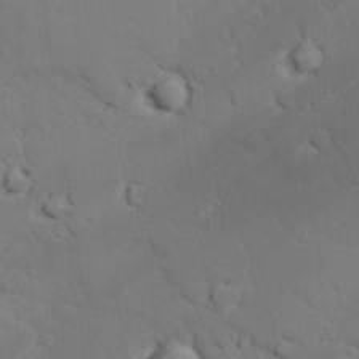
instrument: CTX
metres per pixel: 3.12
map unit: lAvf
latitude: 25.6127
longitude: -110.0822
